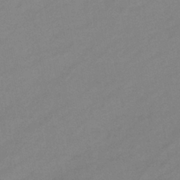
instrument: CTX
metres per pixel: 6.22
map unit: eHb
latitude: -39.5210
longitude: 82.2739
